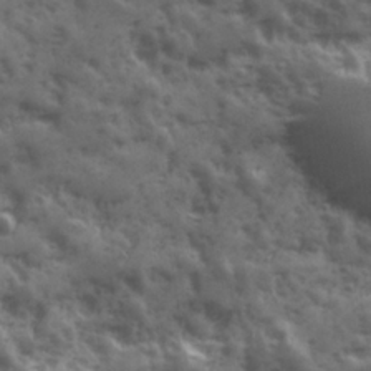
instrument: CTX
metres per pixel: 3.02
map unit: Ave
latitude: 18.8947
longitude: -132.0444
